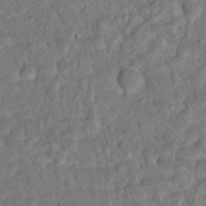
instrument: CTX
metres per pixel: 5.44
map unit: Hto
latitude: 16.1011
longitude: -35.5182
